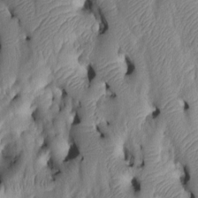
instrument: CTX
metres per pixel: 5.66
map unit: Htu
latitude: 2.8758
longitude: 149.0487
